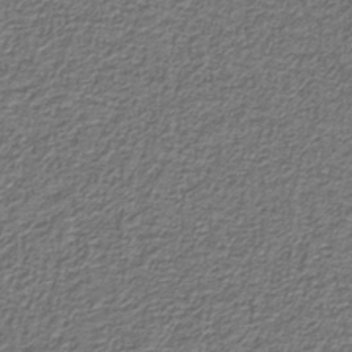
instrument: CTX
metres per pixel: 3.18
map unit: eAb
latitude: -38.8030
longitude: 51.9556
